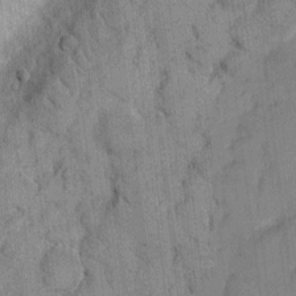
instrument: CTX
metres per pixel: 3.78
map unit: eHh
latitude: 9.3860
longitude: -65.9150
